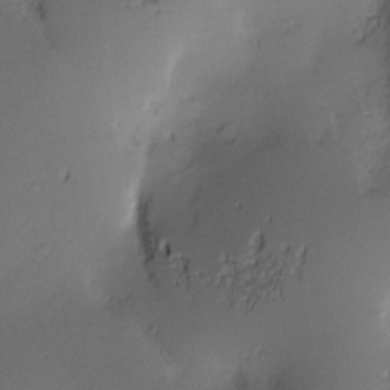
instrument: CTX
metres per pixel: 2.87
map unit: Nve
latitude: -9.3132
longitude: 174.3495
